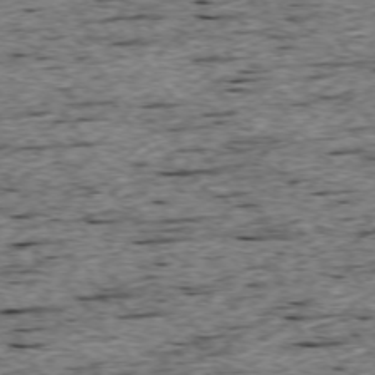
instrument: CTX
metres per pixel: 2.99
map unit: Ap
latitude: -74.7464
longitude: -87.6883
